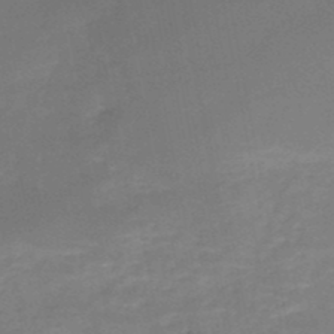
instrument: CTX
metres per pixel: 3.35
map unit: HNb
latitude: -49.1242
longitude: -39.3482
